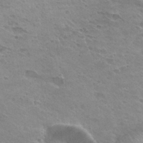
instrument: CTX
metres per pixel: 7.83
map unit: Hto
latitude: 31.7261
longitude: -40.7435
